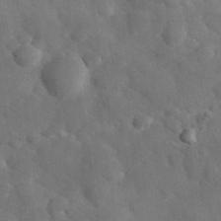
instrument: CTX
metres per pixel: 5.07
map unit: eHh
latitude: 28.1200
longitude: -78.8758
